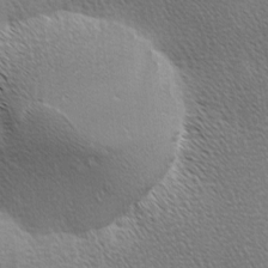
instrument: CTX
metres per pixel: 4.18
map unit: Ave
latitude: 0.6679
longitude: -114.8568
